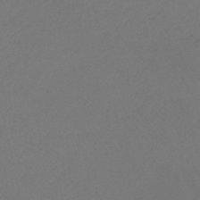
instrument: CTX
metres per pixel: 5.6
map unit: lHb
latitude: -44.9353
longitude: 69.2942
